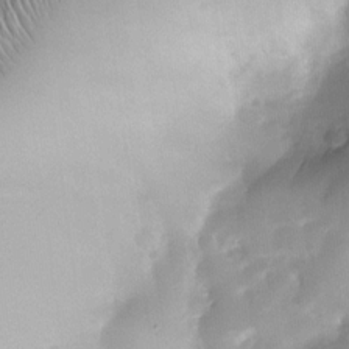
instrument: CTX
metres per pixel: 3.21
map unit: eHh
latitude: -23.0298
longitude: 15.8423
